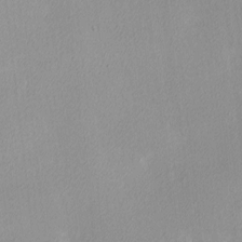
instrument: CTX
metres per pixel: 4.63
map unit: Ave
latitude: 3.5749
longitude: -113.1025
